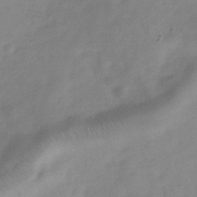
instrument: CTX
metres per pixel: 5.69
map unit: Hve
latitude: -32.8975
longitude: 89.9178
